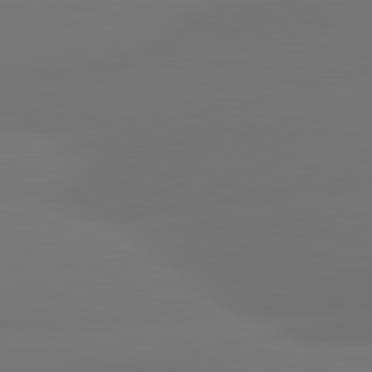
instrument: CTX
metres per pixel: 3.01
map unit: lApd
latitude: 80.8947
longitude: -164.4601
